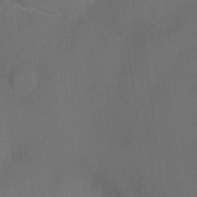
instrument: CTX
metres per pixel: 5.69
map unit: Ht
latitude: 0.2711
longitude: -38.2900
